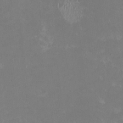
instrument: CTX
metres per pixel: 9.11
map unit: HNhu
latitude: -0.9731
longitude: -3.9150
